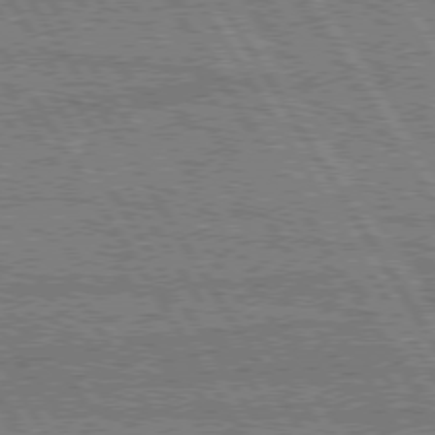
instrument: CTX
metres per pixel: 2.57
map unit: Hpe
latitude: 75.2159
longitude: -154.5357
